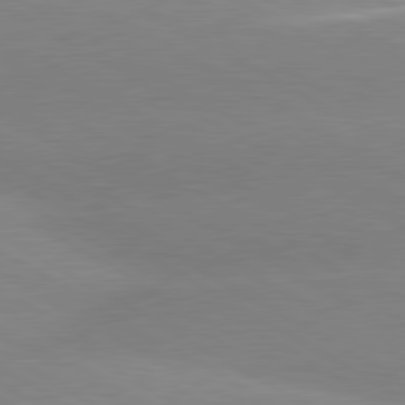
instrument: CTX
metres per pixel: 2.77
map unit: lApd
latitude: 80.1389
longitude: -153.3293
